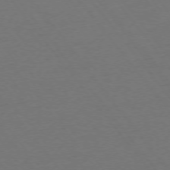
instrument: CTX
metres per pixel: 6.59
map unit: Ap
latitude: -75.5588
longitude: -94.3467
